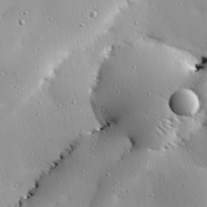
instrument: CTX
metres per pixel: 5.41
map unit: eHh
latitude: 25.4237
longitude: -88.9325
